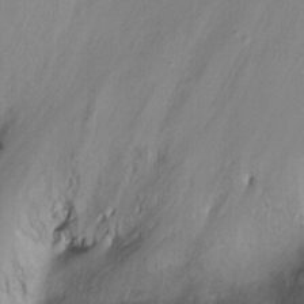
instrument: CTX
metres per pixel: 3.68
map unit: Ht
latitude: -10.4629
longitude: -39.1970
